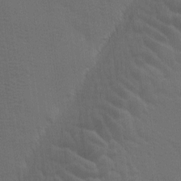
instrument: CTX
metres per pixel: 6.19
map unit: Ave
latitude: -7.1620
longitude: -122.3278
